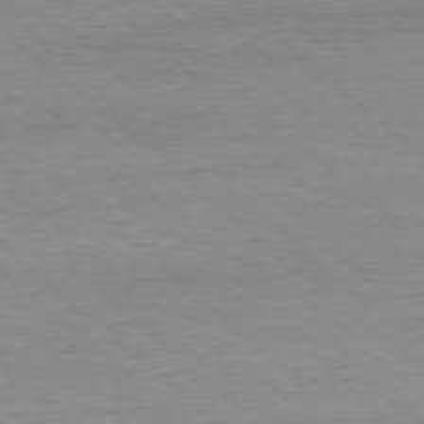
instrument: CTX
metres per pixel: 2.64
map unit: Ap
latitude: -78.1605
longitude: -97.4993
